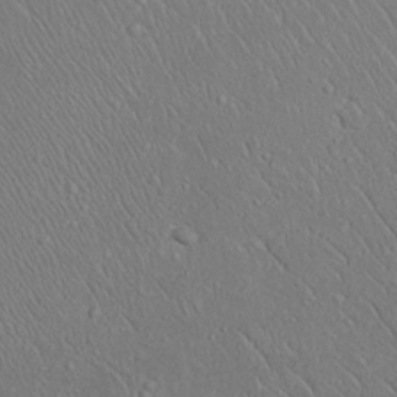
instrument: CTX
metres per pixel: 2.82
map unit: eHh
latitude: 25.2725
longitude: -72.2523
